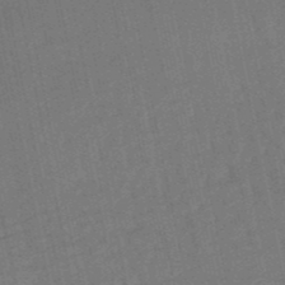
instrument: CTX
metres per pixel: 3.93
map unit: lHb
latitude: -49.4833
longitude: 78.3495
